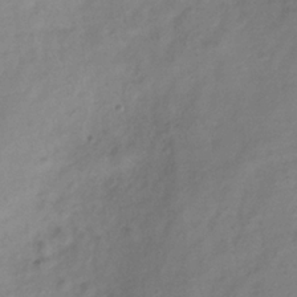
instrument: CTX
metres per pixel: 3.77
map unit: Hve
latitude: -32.8030
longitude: 89.9556
